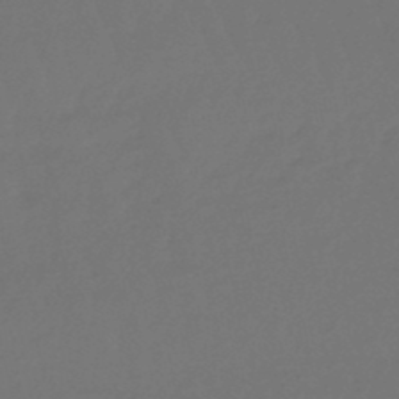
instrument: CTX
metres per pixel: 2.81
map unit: lHb
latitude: -47.7099
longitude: 79.4832
